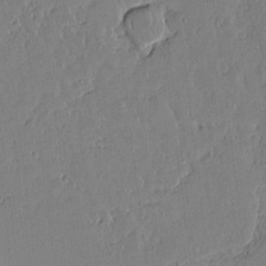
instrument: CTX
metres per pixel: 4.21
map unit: Aa
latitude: 12.0822
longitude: -127.2537
